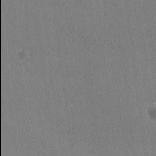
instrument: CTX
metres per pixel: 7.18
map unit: Ave
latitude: -8.5574
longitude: -121.9906
